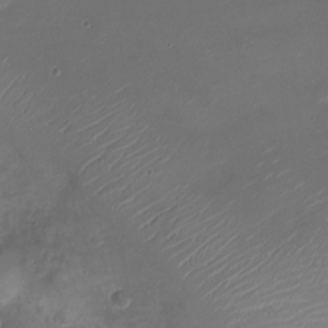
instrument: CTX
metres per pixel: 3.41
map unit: Nve
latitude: -20.8219
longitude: 104.1039
